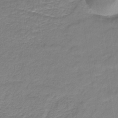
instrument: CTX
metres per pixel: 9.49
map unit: HNb
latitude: -36.8974
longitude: 50.8030
